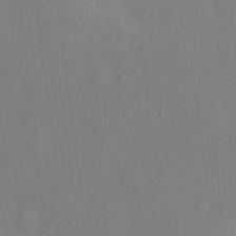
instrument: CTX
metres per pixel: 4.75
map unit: Ht
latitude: 13.3671
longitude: -40.9702
